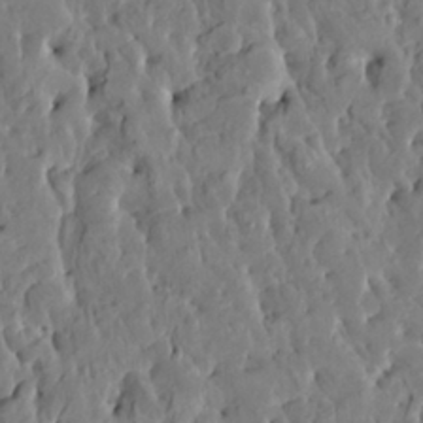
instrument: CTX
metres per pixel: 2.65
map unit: HNhu
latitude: 6.0255
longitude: -0.3845
